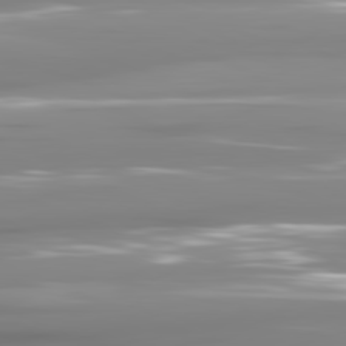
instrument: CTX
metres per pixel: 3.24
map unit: lApd
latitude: 81.4993
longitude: -138.8191
